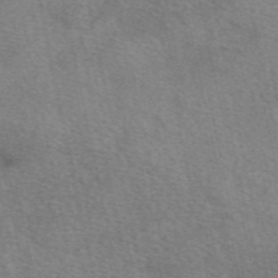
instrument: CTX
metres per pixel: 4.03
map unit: eAb
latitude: 50.8569
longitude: 111.9745
